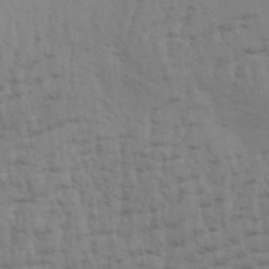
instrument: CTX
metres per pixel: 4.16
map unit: Aa
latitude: 32.9136
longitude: -135.9906
